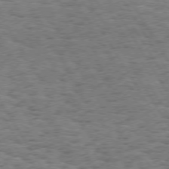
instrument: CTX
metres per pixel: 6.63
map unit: Hpe
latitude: 73.4805
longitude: -130.0444
